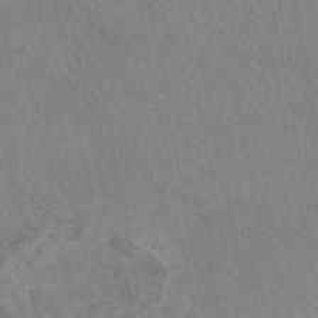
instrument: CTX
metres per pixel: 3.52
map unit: eAb
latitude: 48.9703
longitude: 111.3509
